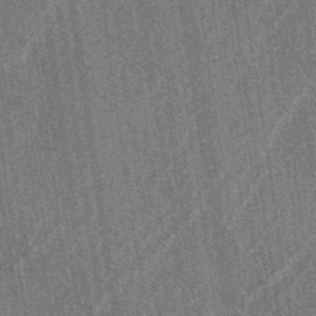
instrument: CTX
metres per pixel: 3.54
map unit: lAa
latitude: -3.7477
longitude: -129.2537
